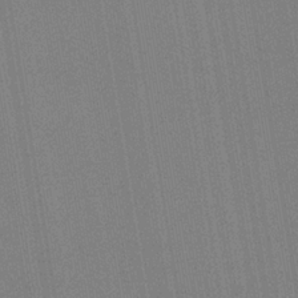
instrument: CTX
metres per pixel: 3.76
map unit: HNb
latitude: -33.5966
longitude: 54.8030
